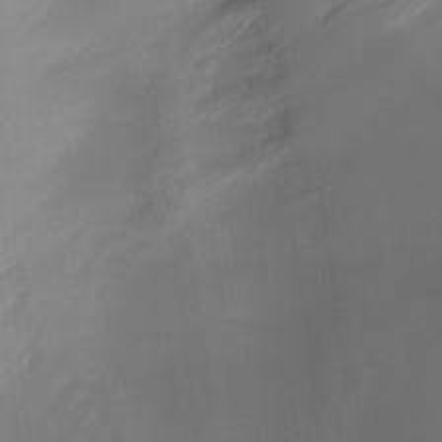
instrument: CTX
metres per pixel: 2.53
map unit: Ht
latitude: -12.4818
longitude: -49.7261
